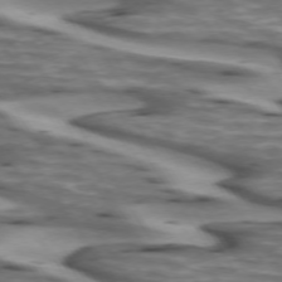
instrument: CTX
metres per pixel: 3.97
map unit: lApd
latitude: 73.1970
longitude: -57.3103
